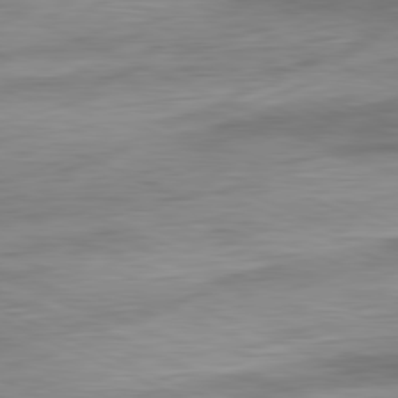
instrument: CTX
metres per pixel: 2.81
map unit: Ap
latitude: -81.5777
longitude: -75.0647
